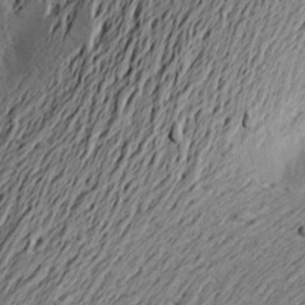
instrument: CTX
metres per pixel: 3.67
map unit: Aa
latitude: 21.0270
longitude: -149.3293
